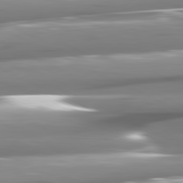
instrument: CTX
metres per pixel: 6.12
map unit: lApd
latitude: 81.3482
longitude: -145.3481
